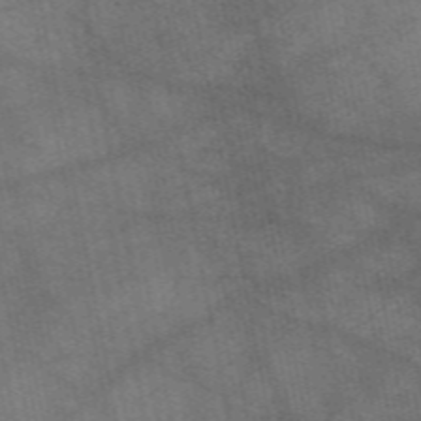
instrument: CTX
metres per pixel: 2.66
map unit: eAb
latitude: 51.3481
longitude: 109.7855
